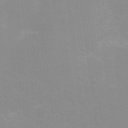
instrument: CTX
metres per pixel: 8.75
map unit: Ht
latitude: -0.7464
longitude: -20.2901
